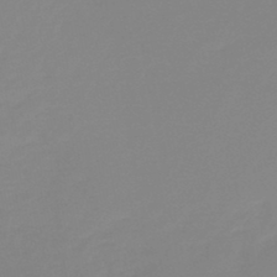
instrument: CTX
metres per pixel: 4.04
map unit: lHb
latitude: -45.9367
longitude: 64.7086
